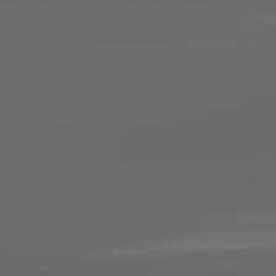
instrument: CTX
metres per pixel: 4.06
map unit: lApd
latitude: 82.0255
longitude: -168.8569
